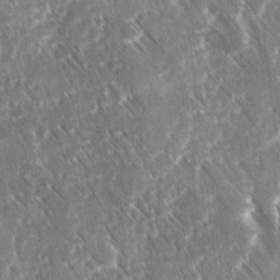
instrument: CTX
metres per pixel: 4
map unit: Ave
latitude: 8.7813
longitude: -104.8569
